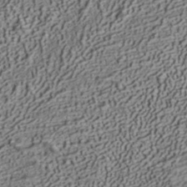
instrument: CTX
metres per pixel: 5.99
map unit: ANa
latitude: 36.4790
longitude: 17.8612
